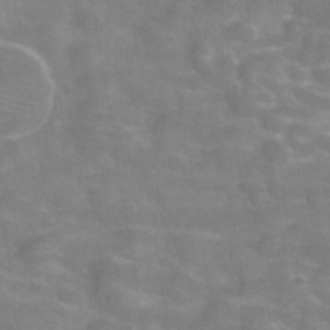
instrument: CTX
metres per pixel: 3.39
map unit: Hve
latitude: -30.7652
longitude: 95.1431
